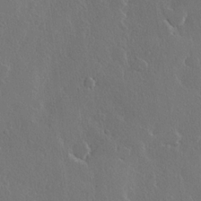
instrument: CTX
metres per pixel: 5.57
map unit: Hve
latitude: 22.4034
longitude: 147.3887
